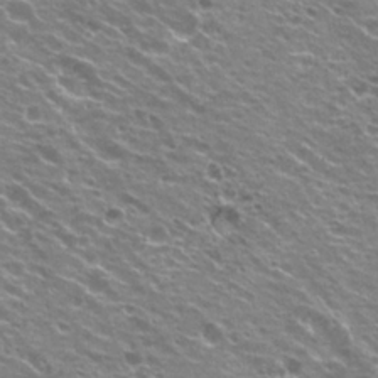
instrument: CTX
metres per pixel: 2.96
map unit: Hto
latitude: 23.3293
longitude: -31.6694
